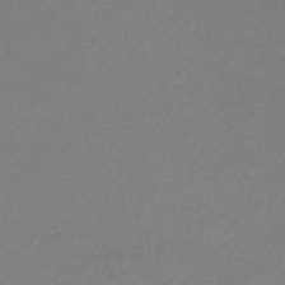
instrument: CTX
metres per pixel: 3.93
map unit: HNb
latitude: -44.4251
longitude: 52.4818
